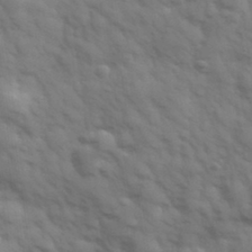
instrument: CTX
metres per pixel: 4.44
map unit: Hve
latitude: 32.5357
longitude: 150.5574
